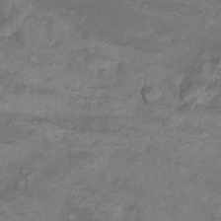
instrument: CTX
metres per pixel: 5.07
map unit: Nhu
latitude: 10.5168
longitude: -26.6491
